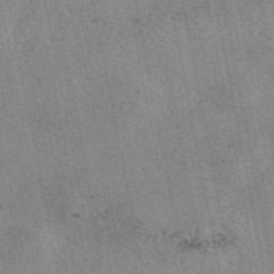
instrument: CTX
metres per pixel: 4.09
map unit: eAb
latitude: 49.0269
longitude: 105.0486
